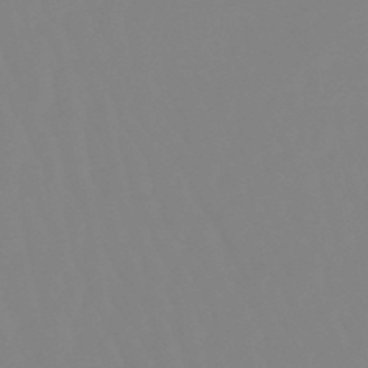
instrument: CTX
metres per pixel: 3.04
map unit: eHb
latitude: -49.7856
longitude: 74.5763
